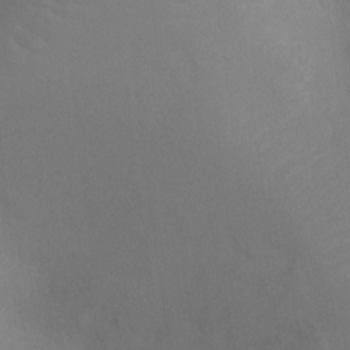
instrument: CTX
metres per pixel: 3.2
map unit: Ht
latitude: -5.1053
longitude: -26.2901
